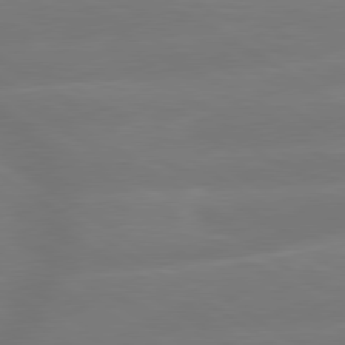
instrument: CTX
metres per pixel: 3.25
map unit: lApd
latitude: 79.7072
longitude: -150.0822
